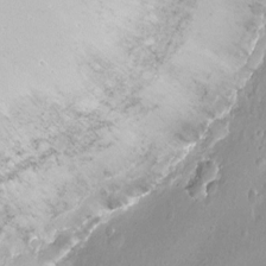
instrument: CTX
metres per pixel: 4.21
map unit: Nhu
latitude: -12.4440
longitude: -38.6679
